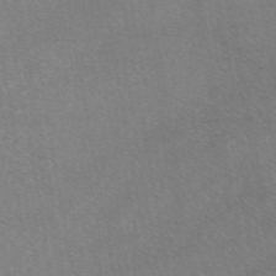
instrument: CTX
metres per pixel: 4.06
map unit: eAb
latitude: 46.8380
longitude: 113.5588
